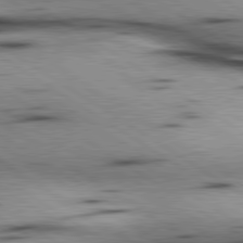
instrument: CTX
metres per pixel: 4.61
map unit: lApd
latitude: 80.3656
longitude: 159.4832
